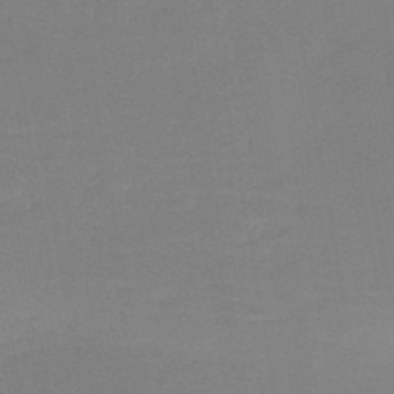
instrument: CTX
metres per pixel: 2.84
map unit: HNb
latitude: -50.8219
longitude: -53.1214
